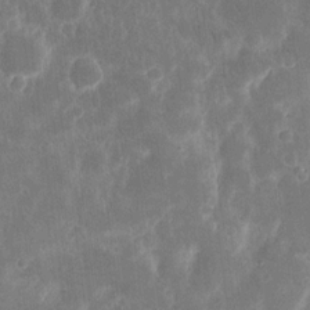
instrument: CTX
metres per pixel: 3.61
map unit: eHh
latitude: 16.0633
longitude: -72.8758
